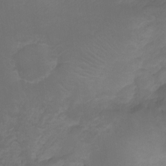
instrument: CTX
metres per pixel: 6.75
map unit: Ht
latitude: -9.8422
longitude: -35.5371
